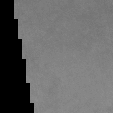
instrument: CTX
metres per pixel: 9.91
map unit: eAb
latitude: 47.6316
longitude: 124.9164
